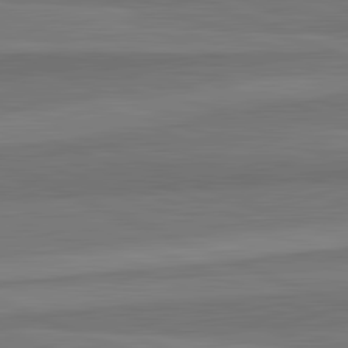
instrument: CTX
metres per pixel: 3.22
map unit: lApd
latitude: 82.8002
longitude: 157.9178
